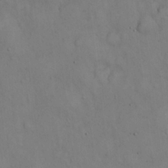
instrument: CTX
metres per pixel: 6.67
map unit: Hto
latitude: 14.4034
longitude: -59.8583
